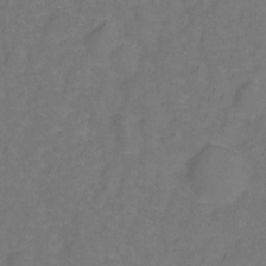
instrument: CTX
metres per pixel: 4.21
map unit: Hto
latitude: -1.7667
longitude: -34.2711
